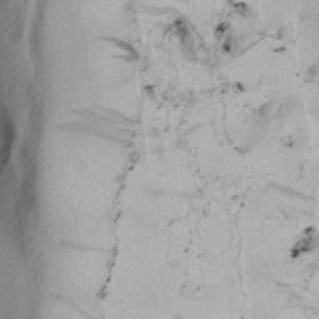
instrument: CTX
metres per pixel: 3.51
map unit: lAa
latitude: -7.5210
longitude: -123.6883
